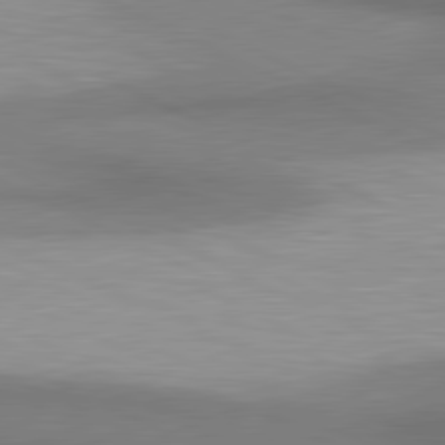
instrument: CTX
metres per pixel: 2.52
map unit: lApd
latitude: 81.1781
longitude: 161.8989
